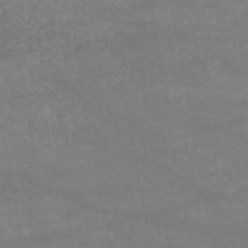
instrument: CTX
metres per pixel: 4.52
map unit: HNb
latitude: -53.7288
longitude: -34.7813
